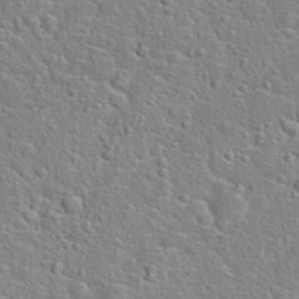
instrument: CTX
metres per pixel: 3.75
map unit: Hto
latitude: 22.6679
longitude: -46.3657
